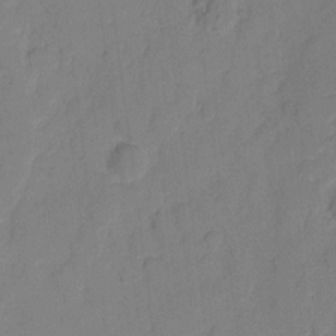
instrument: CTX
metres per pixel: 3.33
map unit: eHh
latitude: 7.5749
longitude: -65.5560
